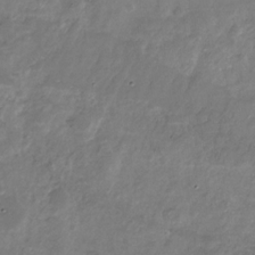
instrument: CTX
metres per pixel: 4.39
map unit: Nhu
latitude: -28.1228
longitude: -70.9136
